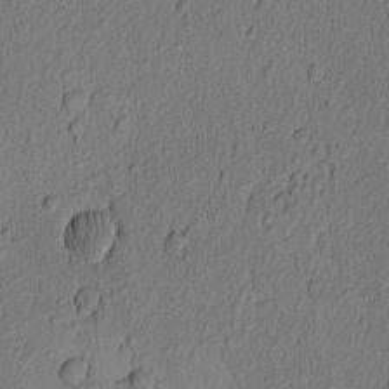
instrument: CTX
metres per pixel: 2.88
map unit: Nhu
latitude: -5.9178
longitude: -153.4238
